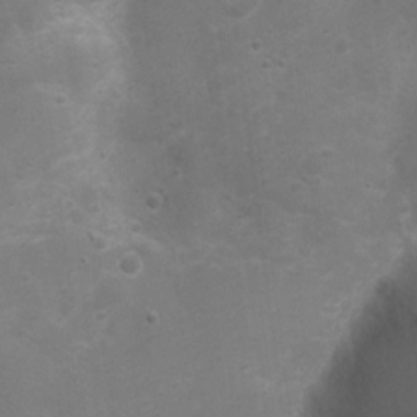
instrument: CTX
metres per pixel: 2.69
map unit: Nhu
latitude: 4.4412
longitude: -26.2901
